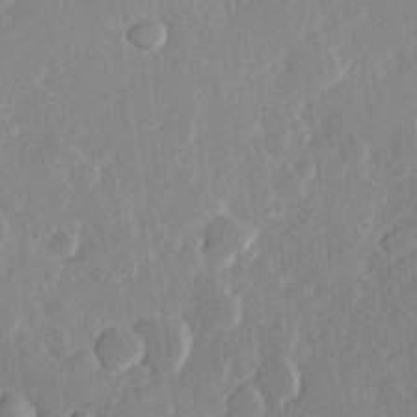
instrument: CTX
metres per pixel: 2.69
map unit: Hve
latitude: 23.8961
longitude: 145.2754
